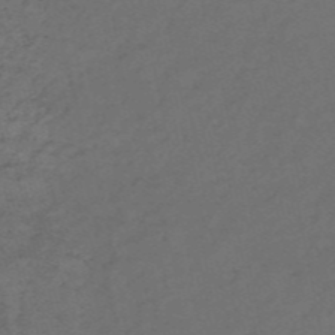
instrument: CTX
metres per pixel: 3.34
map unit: HNb
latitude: -55.4832
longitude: -44.3467
